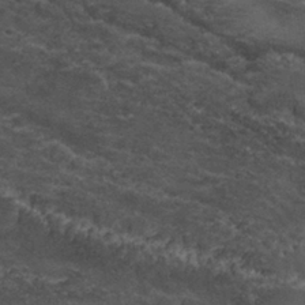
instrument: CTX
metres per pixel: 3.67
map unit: Nhu
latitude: 29.4615
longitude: -53.6505
